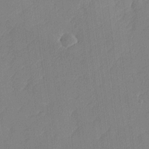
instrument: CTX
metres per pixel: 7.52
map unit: lHvf
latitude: 24.3278
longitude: 141.8800
